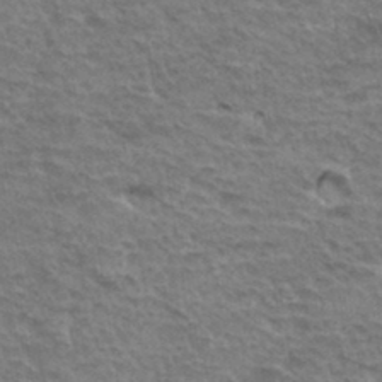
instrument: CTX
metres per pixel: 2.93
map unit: Hto
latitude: 35.2159
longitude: -44.0633
